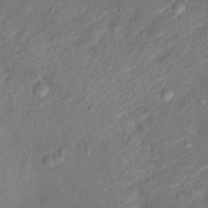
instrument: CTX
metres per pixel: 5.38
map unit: Ht
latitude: 13.0081
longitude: -39.2348
